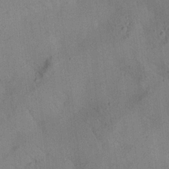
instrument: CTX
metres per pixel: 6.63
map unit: Aa
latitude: 24.9513
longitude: -143.4238
